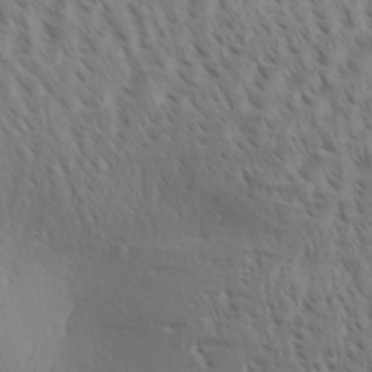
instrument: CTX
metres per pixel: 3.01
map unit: Aa
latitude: 30.6113
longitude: -140.0255
